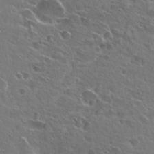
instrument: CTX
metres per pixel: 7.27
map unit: Hto
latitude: 25.4993
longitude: -43.4615
